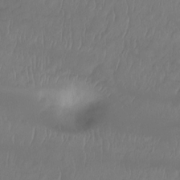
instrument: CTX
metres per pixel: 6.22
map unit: Hto
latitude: -8.0850
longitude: -47.1026
